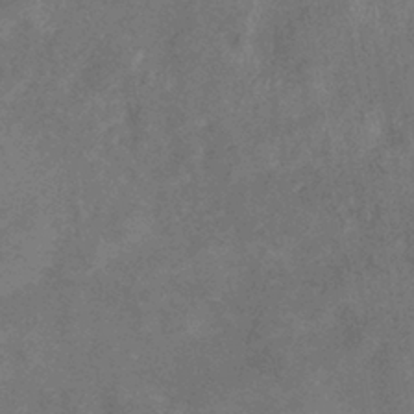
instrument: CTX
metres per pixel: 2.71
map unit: eHb
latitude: -38.8030
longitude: 77.3132
